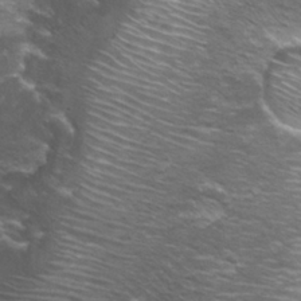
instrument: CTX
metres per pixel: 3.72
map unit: Hto
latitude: 22.4979
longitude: -31.5749
